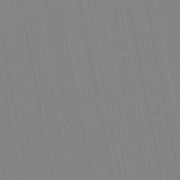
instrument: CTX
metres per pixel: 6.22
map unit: lHb
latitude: -48.9164
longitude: 80.1984
